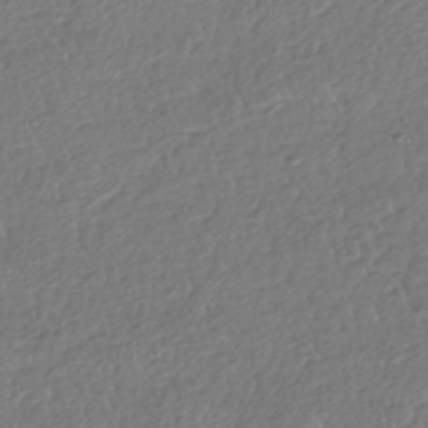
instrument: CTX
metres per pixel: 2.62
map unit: HNhu
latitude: -42.4817
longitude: 98.1039
